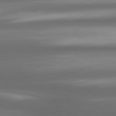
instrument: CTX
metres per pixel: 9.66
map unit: lApd
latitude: 80.5735
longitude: -142.3845
